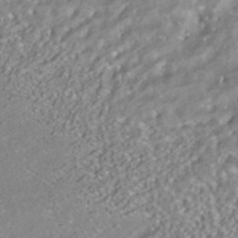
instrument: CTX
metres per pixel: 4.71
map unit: HNhu
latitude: -42.0849
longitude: 103.5021
